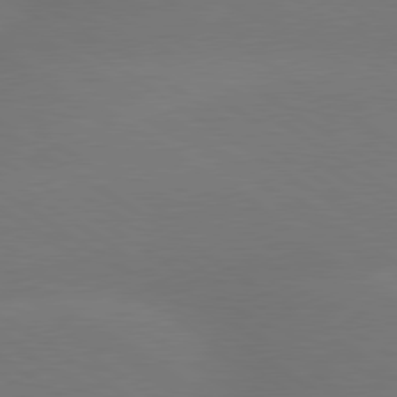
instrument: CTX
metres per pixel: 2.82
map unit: lApd
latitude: 79.6316
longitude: -151.8772
